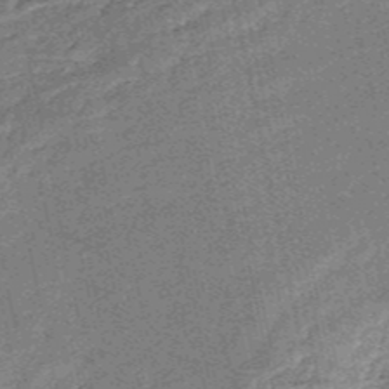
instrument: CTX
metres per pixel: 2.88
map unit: HNb
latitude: -53.1809
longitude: -48.9136
